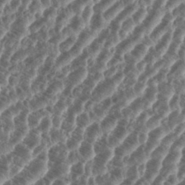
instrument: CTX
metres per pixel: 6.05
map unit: eHh
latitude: 36.9136
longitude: -135.5938
